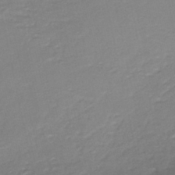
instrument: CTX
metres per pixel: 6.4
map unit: HNhu
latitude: -42.9541
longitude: 97.3321
